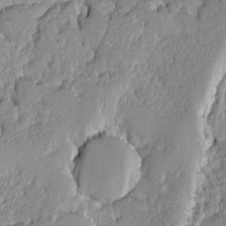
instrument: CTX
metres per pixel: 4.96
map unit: Ave
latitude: -9.0486
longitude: -116.4412
